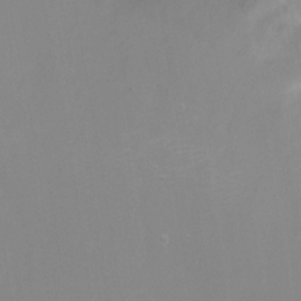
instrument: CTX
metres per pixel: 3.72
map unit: Ht
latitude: 0.9324
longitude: -33.7828
